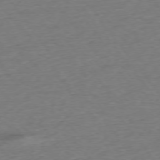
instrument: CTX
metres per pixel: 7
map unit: Ap
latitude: -75.2565
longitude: -89.2915
